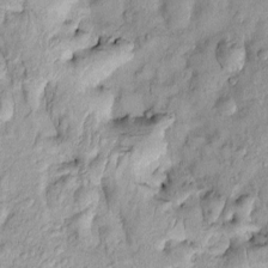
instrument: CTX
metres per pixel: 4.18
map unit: Htu
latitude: -5.0297
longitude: 159.0297
